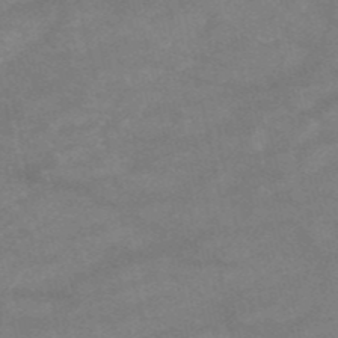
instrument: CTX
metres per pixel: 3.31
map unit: HNb
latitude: -54.1606
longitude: -41.6315
